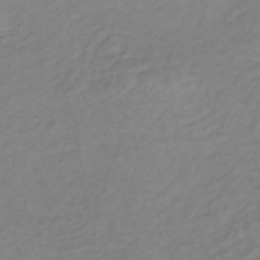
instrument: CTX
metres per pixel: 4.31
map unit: lHb
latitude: -34.4818
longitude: 66.6140
